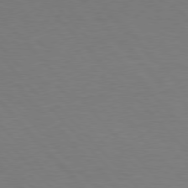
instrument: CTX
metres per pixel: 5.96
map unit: Hpe
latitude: 76.7246
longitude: -155.7261
